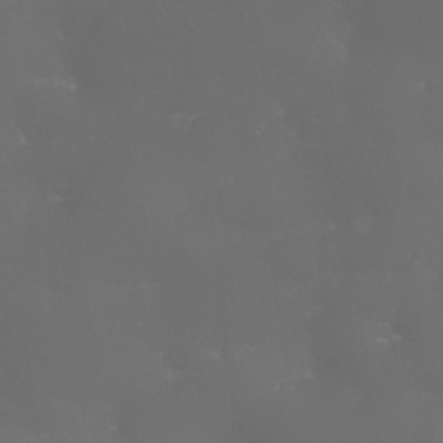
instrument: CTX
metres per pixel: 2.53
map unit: Nhu
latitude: 25.7071
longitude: -63.8584
